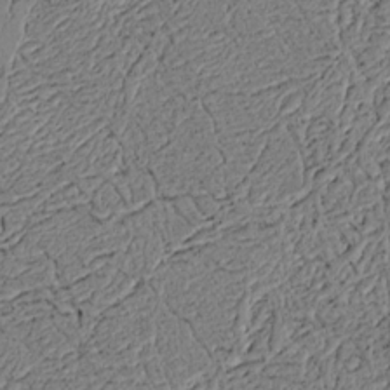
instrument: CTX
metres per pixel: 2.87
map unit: Htu
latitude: 3.7260
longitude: 151.2754
